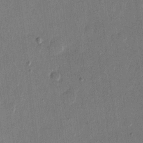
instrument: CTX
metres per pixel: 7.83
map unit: eHh
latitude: 12.6680
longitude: -68.7057
